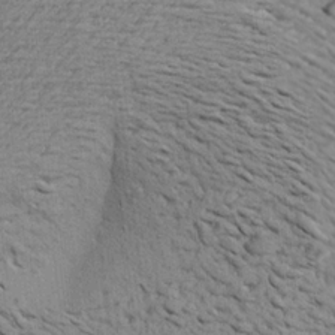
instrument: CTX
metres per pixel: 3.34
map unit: Aa
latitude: 22.7246
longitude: -144.4412
